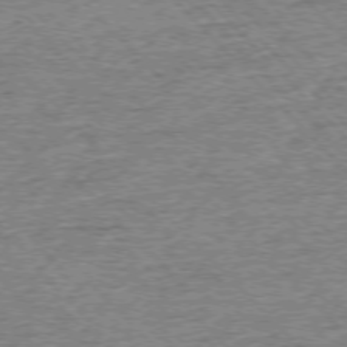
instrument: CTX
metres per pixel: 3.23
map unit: Ap
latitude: -76.2550
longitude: -92.2522
